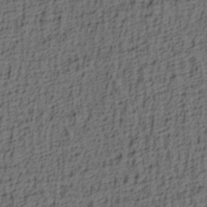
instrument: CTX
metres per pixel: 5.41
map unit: lAa
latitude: 4.3845
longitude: -113.8961
